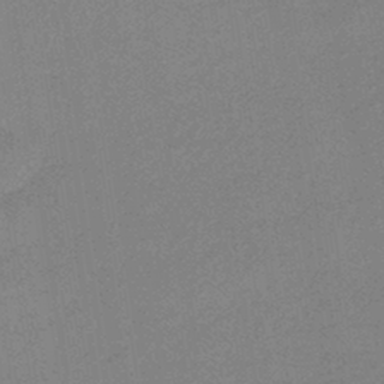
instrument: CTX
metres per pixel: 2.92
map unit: HNhu
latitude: -44.0094
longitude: 90.5007
